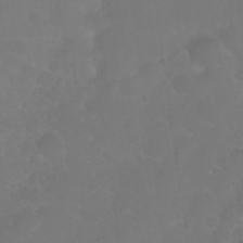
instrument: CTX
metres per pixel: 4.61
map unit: Nhu
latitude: 24.8757
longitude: -62.8758
